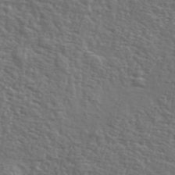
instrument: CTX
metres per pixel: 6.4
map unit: eHh
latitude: 37.0648
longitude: -82.3089
